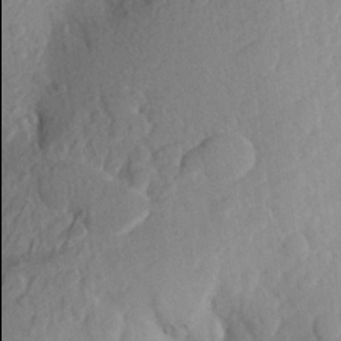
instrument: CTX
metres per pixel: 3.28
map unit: Aa
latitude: 25.5938
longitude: -145.9906
